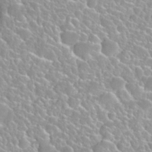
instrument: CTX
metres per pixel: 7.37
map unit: Nhu
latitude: 27.8395
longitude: -51.6882
